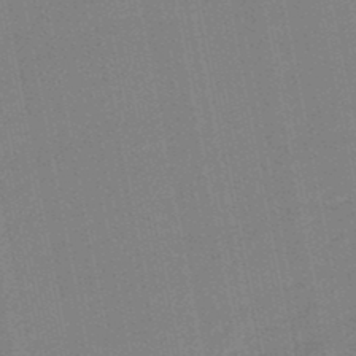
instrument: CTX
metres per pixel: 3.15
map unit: lHb
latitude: -49.0109
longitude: 80.1039
